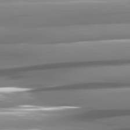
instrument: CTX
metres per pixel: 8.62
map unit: lApd
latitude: 81.2915
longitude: -144.9702
